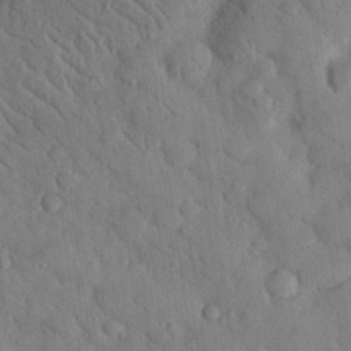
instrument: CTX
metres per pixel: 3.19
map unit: eHh
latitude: 27.3482
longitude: -80.2522
